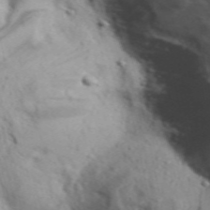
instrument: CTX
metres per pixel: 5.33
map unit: Aa
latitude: 31.8206
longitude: -136.5357
